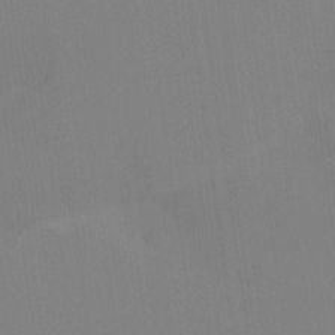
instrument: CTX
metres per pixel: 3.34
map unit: Nhu
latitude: -10.3495
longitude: -75.6505
